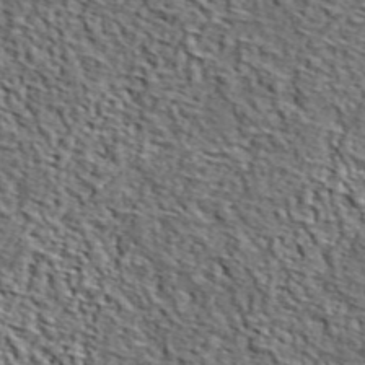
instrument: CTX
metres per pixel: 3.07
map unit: lHvf
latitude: 38.7057
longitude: -87.2726
